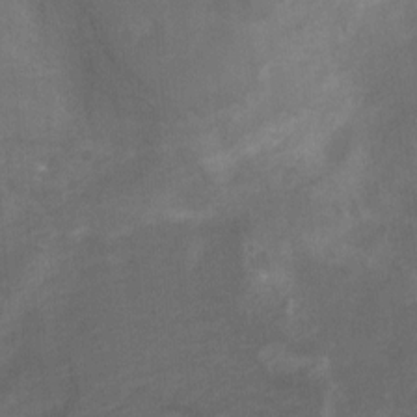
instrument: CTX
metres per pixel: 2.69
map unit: Hto
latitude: 4.9703
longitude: -32.3089
